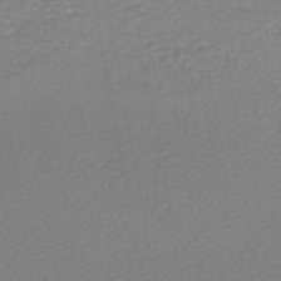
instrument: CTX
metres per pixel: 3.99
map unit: HNhu
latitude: -48.0661
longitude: 99.8422
